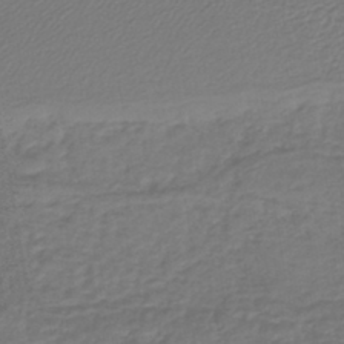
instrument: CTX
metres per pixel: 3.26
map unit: lHb
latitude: -42.4062
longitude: 61.1998
